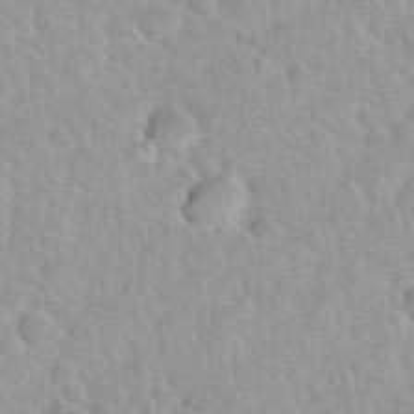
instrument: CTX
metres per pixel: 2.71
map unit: Nhu
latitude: 27.8583
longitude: -52.9136
